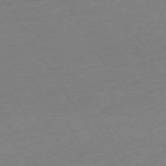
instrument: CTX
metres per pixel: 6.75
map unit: Ap
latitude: -73.8611
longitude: -81.7827
